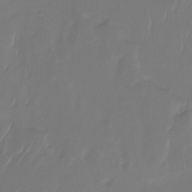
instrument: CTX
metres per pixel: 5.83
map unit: Ht
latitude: -14.5763
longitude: -49.2537
